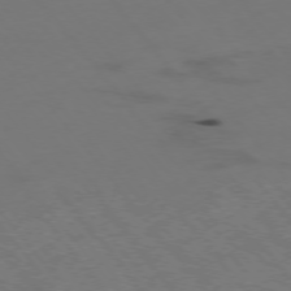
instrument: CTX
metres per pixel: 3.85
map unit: Hpe
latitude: -76.1606
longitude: -10.3845
